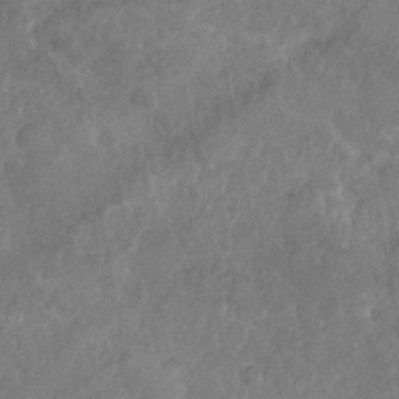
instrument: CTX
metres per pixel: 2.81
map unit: Nhu
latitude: -31.1809
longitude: -61.2159
